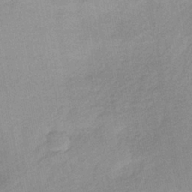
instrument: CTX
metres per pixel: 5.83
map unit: HNb
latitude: -32.8597
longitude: 62.2928
